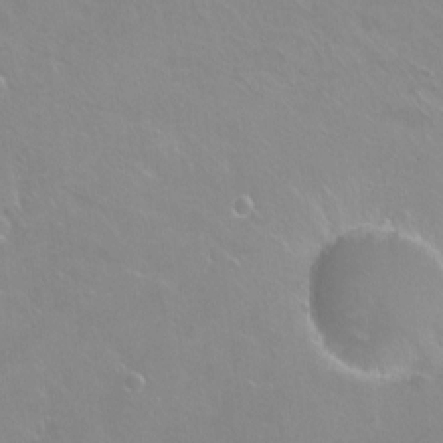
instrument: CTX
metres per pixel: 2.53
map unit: Ht
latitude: -5.6155
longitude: -34.6868
